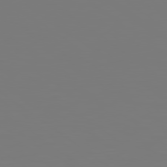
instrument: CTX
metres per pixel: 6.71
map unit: lApd
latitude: 79.1026
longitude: -175.4615
